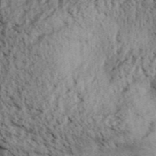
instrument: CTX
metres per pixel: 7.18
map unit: Aa
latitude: 30.9325
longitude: -137.1970
